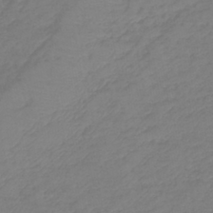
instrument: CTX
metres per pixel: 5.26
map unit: lHb
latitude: -42.1416
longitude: 81.2565
